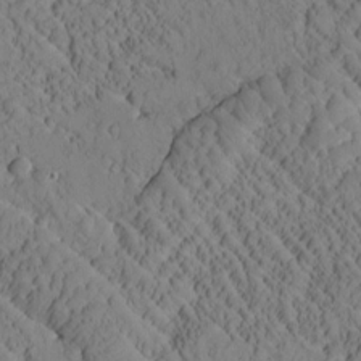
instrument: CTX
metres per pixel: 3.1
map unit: Htu
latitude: 1.0269
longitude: 176.3684
